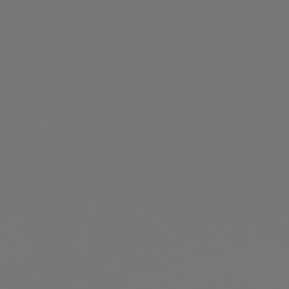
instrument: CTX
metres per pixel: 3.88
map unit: Hpe
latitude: 77.5371
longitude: -177.5371
